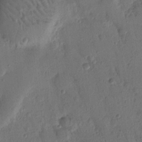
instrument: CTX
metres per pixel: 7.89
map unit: Nhu
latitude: 15.2159
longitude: -78.5735
